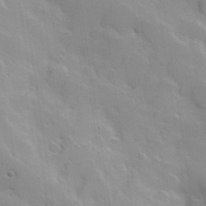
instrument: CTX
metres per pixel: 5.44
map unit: Hve
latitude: 31.0648
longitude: 150.9542
